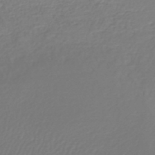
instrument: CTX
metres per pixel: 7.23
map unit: lHb
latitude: -45.9745
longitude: 61.5966
